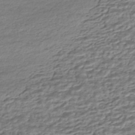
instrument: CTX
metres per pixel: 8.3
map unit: HNhu
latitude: -43.5588
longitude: 105.7666
